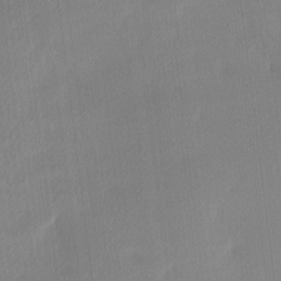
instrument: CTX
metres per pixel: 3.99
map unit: Ave
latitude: 3.4426
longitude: -113.7449
